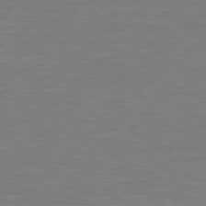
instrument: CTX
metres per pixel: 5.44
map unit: Hpe
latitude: 77.8394
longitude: -163.0459
